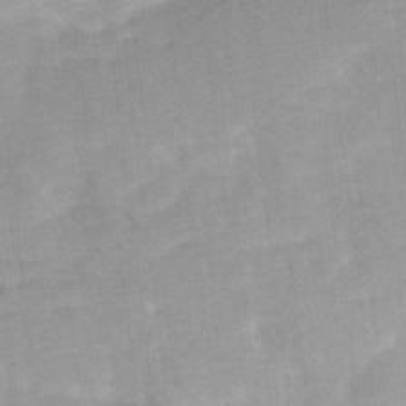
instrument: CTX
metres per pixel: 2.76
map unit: Ave
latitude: 11.0459
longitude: -106.8191
